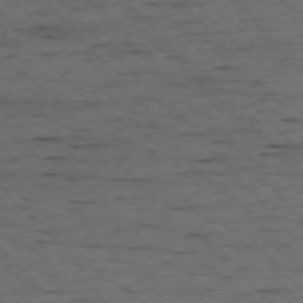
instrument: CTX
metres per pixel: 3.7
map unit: Ap
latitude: -76.1795
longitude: -87.4426
